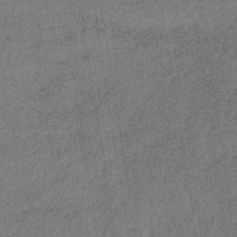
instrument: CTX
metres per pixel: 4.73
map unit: lHb
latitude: -35.0297
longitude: 62.9541
